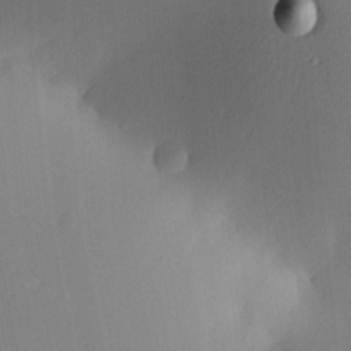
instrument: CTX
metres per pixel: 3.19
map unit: lAa
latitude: 4.3656
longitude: -112.1011
